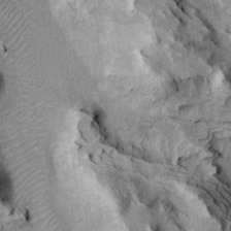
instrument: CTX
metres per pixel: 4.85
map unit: Htu
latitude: -1.8801
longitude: 148.9920
